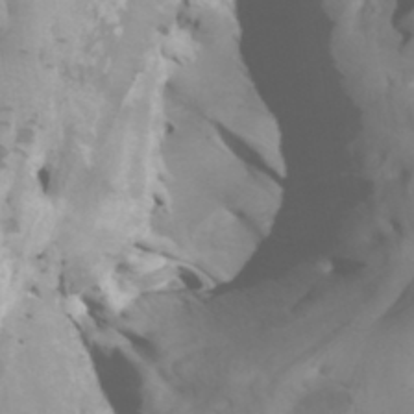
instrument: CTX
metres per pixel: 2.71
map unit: Htu
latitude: -5.8800
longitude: -76.5545
